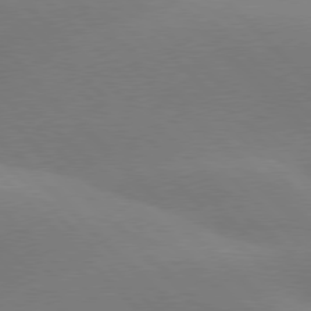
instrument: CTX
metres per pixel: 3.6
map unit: lApd
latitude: 77.6694
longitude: -50.4601
